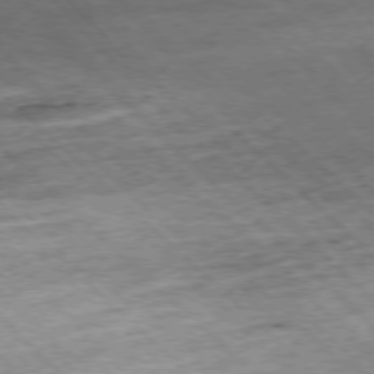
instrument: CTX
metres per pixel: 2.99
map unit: Hpe
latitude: -77.5021
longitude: 14.1228
